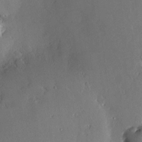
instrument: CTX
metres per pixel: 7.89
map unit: Nve
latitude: -8.3306
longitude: 172.9542
